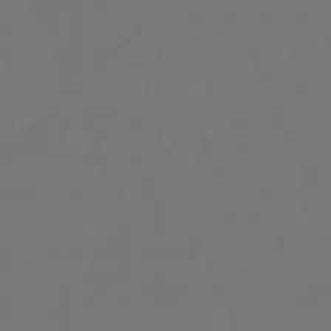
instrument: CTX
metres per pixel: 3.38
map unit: eHb
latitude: -50.2928
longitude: 78.8975
